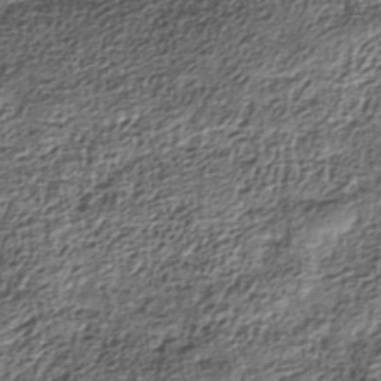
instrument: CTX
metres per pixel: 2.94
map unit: Nhe
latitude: -38.6519
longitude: -148.1011
